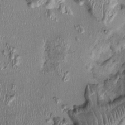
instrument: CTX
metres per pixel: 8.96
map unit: Nhu
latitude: -0.7464
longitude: -14.2334
